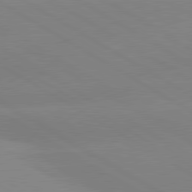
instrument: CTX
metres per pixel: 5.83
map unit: lApd
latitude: 80.4223
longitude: -152.4979
